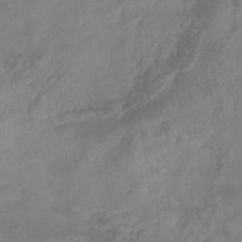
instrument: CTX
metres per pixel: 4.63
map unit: eHb
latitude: -32.7086
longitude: 75.8045
